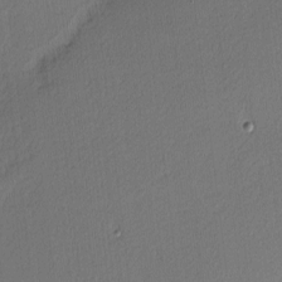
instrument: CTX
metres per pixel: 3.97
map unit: Nhu
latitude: 1.1970
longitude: -78.3656
